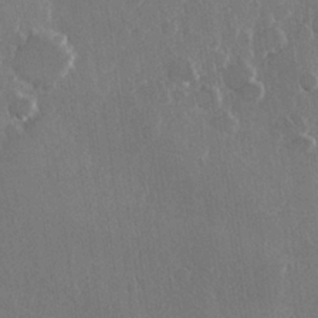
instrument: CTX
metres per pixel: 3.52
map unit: Hve
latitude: 22.3845
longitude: 147.8422
